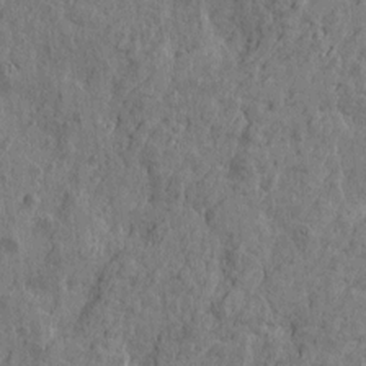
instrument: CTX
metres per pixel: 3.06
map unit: Htu
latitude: -5.5210
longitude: 179.7099
